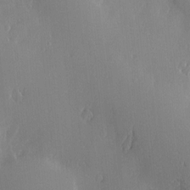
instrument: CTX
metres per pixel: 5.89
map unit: Nve
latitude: -7.8233
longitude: 173.6722
